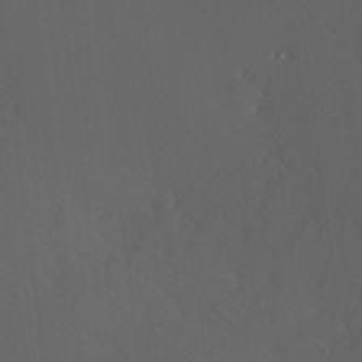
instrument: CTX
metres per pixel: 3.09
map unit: Hve
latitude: 12.5735
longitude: -90.0444
